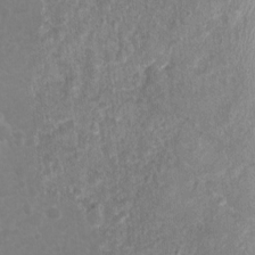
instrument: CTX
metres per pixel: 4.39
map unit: Nhu
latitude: 1.9339
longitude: -14.6302
